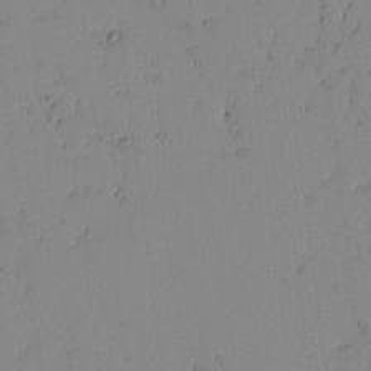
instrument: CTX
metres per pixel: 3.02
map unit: lAvf
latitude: -1.7289
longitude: -105.9906
